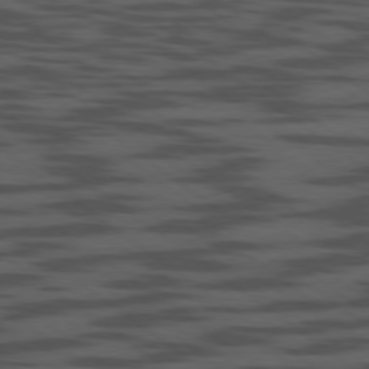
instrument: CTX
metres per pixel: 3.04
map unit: Ap
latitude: -79.5588
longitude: -99.9150
